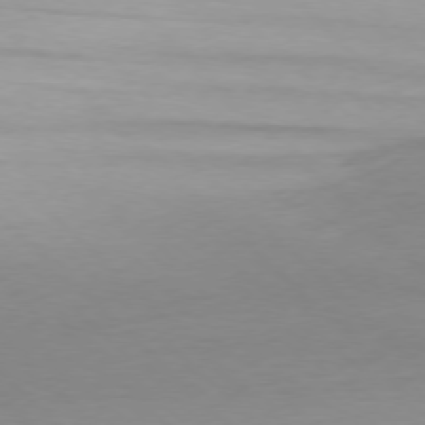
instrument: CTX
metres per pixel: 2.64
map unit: Ap
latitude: -77.5966
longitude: -70.6679
